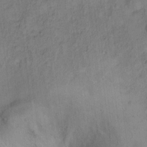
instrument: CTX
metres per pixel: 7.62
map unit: Ht
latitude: 10.1389
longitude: -40.1766
